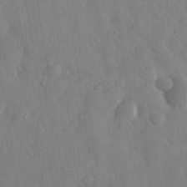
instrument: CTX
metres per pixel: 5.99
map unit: eHh
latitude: 31.1026
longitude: -71.5560
